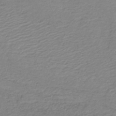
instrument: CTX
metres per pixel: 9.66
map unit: HNb
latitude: -41.5210
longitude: 50.2928
